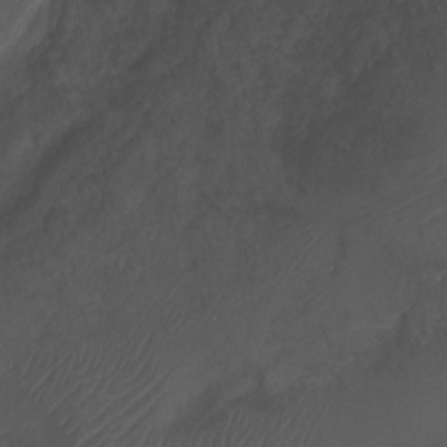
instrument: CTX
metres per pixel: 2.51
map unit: Ht
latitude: 1.4237
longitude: -34.8947
